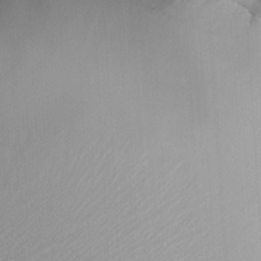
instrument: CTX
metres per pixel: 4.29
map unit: HNhu
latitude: 7.9339
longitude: -1.3103
